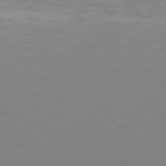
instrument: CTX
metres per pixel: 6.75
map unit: Hpe
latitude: 76.9324
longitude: -131.4805
